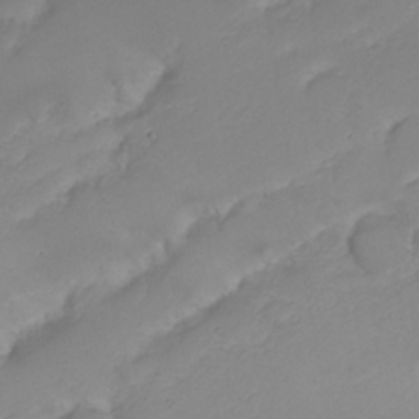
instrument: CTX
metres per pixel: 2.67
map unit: Nhu
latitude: 22.5546
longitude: -63.1970
